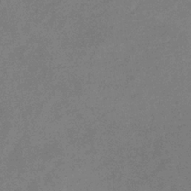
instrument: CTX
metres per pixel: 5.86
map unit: eHb
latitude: -34.0661
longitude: 74.8786
